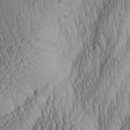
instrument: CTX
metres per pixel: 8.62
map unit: Aa
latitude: 27.8772
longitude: -140.7057
